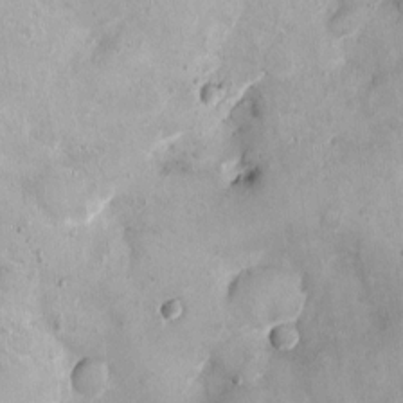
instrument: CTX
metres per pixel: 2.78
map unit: Ht
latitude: -4.9919
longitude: -14.2334
